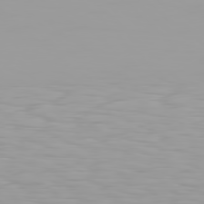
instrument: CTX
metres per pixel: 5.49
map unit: Hpe
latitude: 77.4804
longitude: -141.0458
